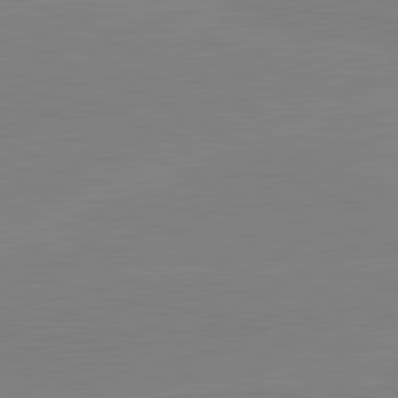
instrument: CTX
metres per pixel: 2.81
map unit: lApd
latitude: 82.0444
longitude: -157.3670
